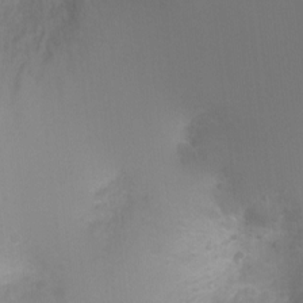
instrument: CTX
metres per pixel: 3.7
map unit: Ht
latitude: -2.7463
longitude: -26.1200
